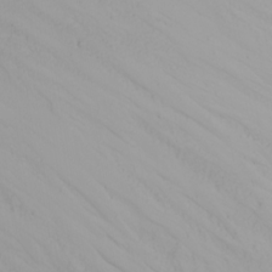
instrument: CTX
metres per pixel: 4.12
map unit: Nhu
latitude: -4.9919
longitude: -84.4601
